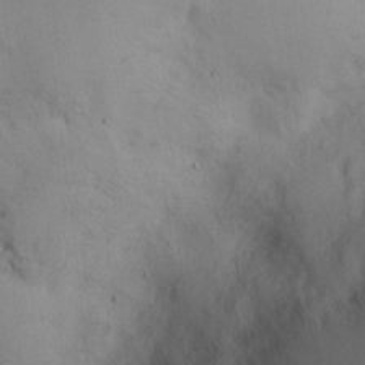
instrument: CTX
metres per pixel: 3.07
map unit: eHh
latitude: 11.9906
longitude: -61.6694
